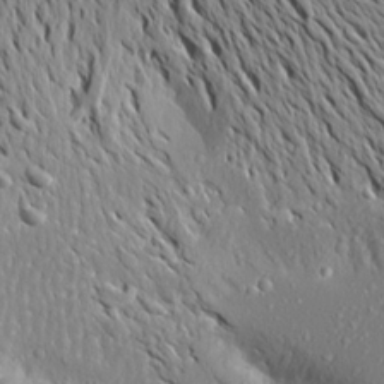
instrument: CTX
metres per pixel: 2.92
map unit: Aa
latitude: 19.2915
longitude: -148.1956
